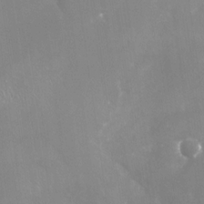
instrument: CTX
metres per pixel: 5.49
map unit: Nhu
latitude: -29.7289
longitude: -64.4601
